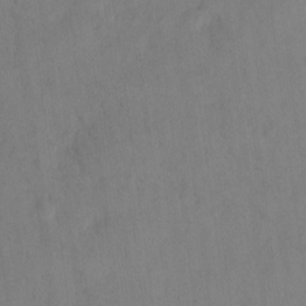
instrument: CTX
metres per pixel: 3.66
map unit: eHh
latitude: 13.4238
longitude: -62.2145
